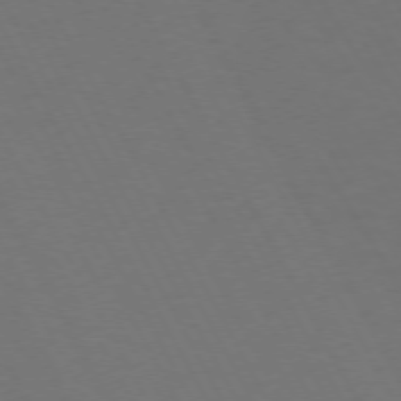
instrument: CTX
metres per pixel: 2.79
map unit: Hpe
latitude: 72.3657
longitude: -127.0459
